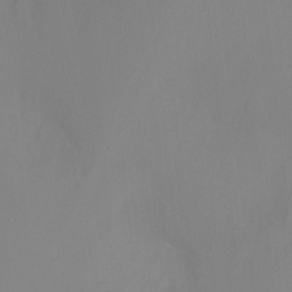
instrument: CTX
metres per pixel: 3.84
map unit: Ht
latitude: -10.3117
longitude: -46.2145
